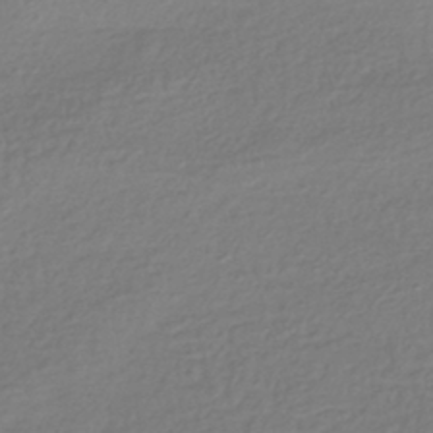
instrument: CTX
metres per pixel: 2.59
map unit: HNhu
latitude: -43.2564
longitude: 97.8989
